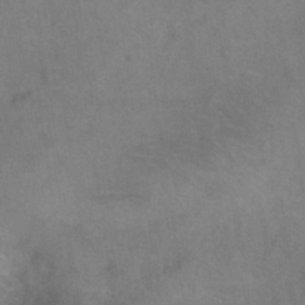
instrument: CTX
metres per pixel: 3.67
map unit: Hto
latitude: 0.3089
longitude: -33.3671
